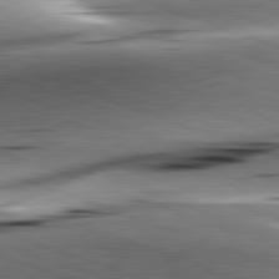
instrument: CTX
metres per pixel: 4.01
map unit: lApd
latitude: 81.9528
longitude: -151.6127
